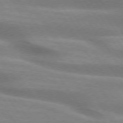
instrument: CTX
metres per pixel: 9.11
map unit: lApd
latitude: 74.3467
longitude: -49.0081
